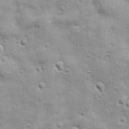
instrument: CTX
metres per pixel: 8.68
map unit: Ave
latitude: 17.4049
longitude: -133.2159
